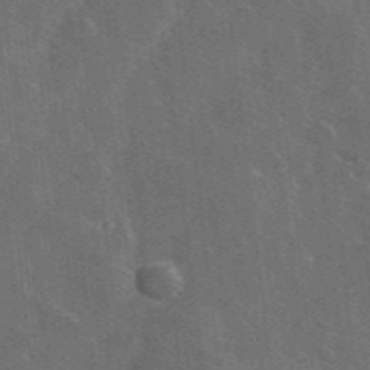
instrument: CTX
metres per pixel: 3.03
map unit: lHvf
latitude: 35.6505
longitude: -90.7624
